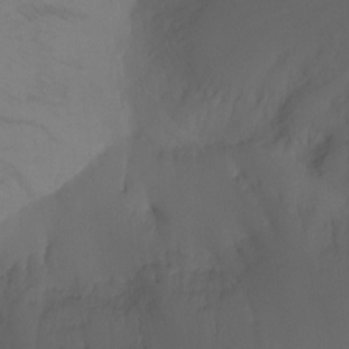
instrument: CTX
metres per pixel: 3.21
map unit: Ht
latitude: -7.7855
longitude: -31.7261
